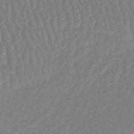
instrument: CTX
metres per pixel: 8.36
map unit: lHb
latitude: -41.8044
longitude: 67.5021
